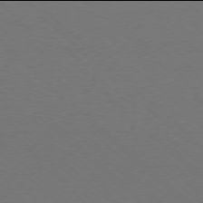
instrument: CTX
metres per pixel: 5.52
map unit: Ap
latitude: -78.0094
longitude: -91.7828
